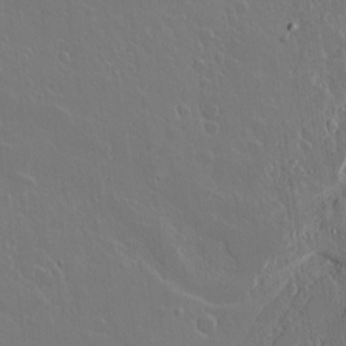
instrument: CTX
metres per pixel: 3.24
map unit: lAvf
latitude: 15.2159
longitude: -129.3293
